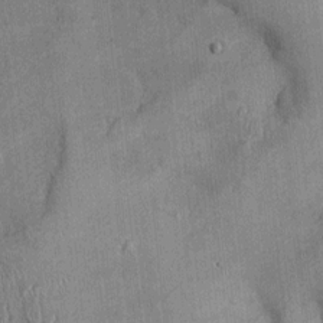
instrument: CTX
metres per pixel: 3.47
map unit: Ht
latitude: -2.6896
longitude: -13.8017
